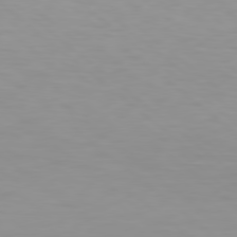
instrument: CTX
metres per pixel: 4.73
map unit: Hpe
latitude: 78.1578
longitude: -169.7072
